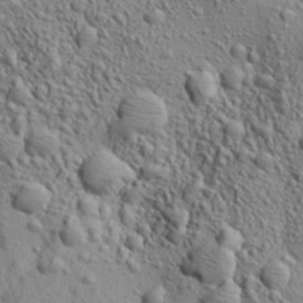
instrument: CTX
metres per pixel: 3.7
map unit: Aa
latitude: 23.5371
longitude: -143.7072
